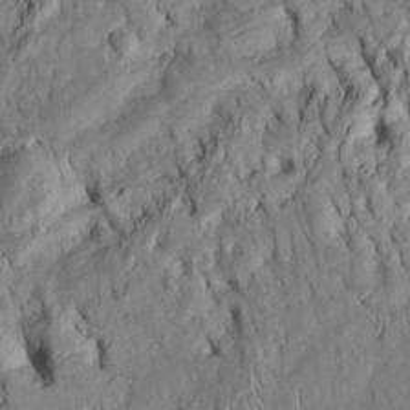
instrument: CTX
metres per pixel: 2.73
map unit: Htu
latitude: -5.8422
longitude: 153.2376
